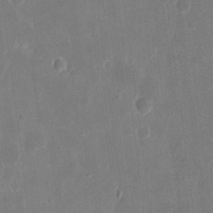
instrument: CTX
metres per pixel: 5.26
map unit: eHh
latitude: 9.8206
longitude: -69.0648
